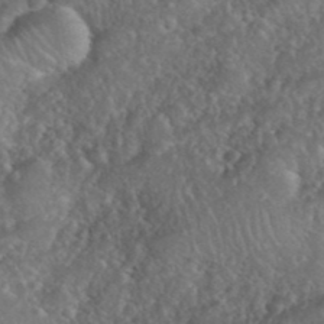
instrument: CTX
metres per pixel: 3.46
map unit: eHh
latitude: 39.9528
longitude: -58.2334
